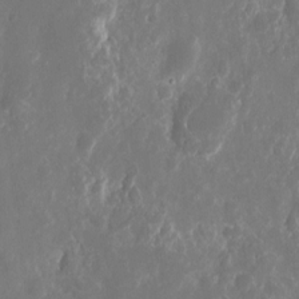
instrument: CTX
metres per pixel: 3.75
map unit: eHh
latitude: 10.4034
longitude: -71.9717
